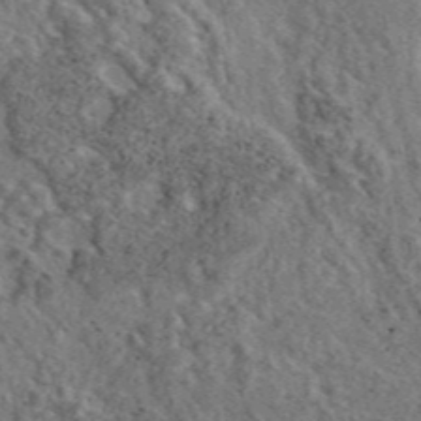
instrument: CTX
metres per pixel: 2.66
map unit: eAb
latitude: 46.0255
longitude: 113.4832
